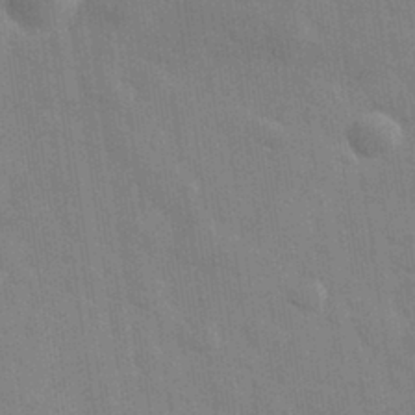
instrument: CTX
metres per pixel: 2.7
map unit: eHh
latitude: 32.6679
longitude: -70.8947
